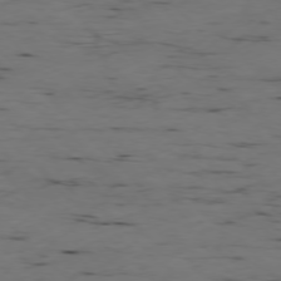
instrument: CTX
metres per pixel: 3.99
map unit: Ap
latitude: -77.0486
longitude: -89.8773
